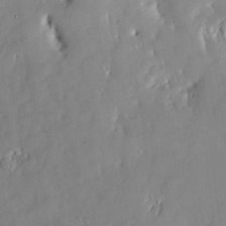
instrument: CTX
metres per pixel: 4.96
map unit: Nve
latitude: -8.5763
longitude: 172.8786
